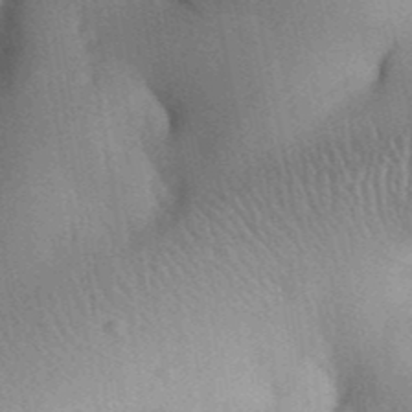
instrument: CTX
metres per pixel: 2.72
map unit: Aa
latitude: 32.4790
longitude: -142.4979
